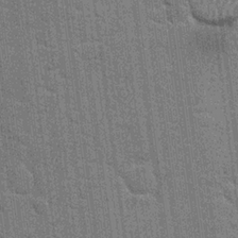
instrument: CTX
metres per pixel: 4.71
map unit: Hto
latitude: 20.3468
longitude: -48.4223
